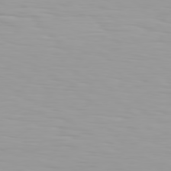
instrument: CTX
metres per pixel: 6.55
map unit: Hpe
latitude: 77.1970
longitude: -140.2711
